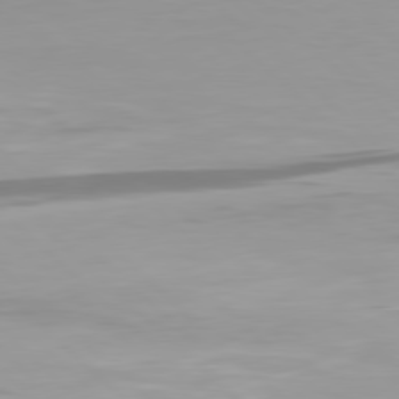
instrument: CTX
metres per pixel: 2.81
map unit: Hpe
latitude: 78.1578
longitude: -167.9150
